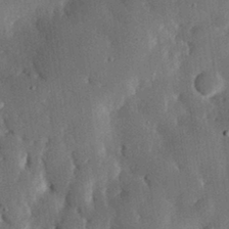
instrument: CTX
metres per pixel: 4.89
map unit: eHh
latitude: 30.1011
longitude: -80.3656
